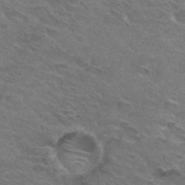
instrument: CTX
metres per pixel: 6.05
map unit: Hto
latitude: 32.2523
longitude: -45.2537
